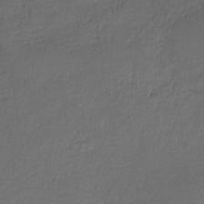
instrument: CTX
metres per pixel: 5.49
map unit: HNb
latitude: -35.7100
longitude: 58.8030
